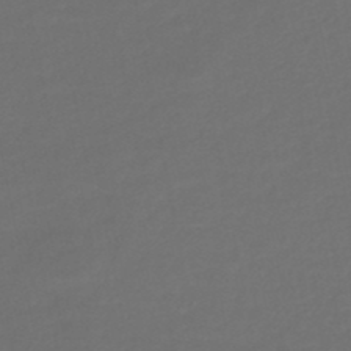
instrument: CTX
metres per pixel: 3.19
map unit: HNb
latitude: -47.8611
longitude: 56.8219
